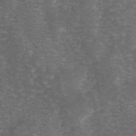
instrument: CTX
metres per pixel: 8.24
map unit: ANa
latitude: 44.4412
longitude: 24.5763
